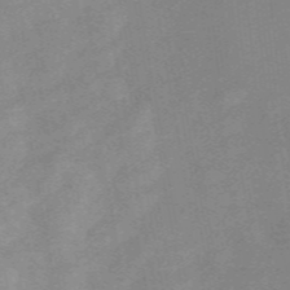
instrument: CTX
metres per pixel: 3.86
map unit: eAb
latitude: 49.0458
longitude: 119.2376
